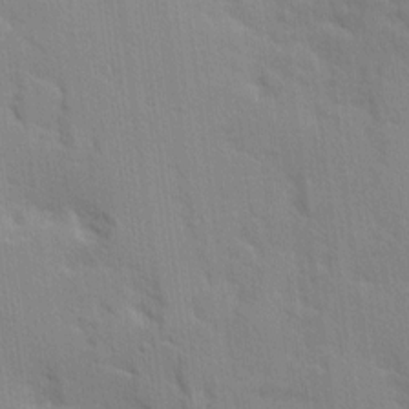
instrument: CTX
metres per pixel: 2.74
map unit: Ave
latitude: 9.8961
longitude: -102.7624
